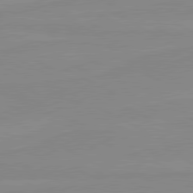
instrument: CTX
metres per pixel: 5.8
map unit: lApd
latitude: 80.6113
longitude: -176.9136
